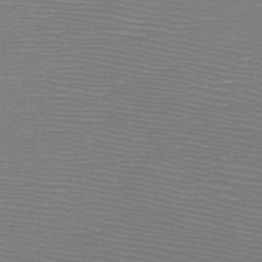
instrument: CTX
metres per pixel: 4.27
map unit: HNb
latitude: -48.0472
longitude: -42.0633
